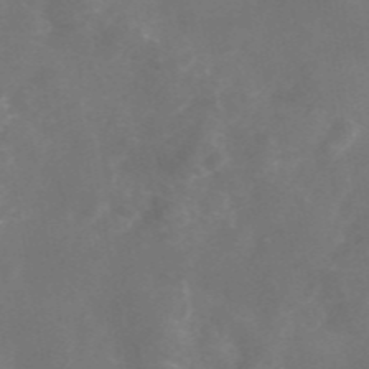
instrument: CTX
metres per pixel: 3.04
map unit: eAb
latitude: 46.2523
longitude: 126.4818
